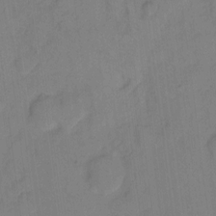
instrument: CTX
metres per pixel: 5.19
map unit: eHh
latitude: 7.9906
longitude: -65.7072
